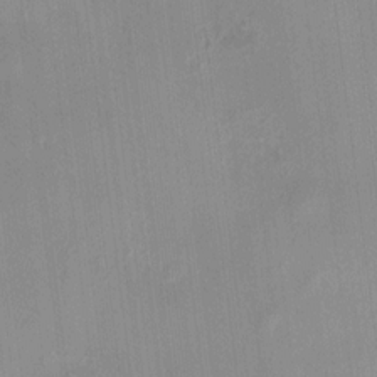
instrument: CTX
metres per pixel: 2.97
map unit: HNhu
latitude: 11.8961
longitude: 9.7855
